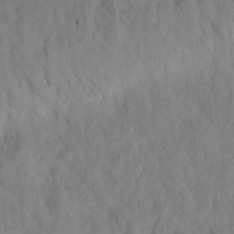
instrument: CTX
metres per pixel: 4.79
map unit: eHh
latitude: 24.5734
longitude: -80.1578
